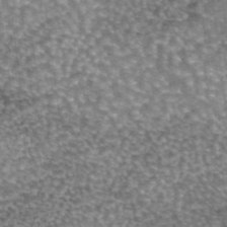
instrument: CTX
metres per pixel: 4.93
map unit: eAb
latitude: 44.9702
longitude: 105.5021
